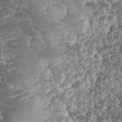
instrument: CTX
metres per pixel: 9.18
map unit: eHh
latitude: 32.3467
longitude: -64.4412
